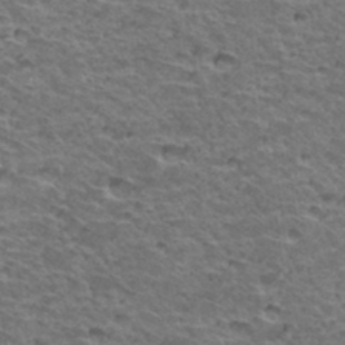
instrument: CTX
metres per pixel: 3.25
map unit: Hto
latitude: 33.3671
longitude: -39.5371
